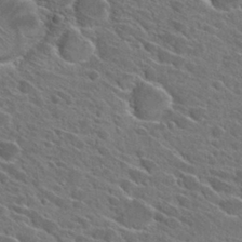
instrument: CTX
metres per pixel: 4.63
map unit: Hto
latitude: 27.8206
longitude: -42.8758
